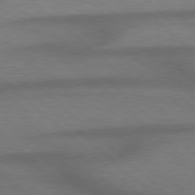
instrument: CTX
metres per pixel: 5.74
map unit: Hpe
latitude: 77.7260
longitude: -157.1970
